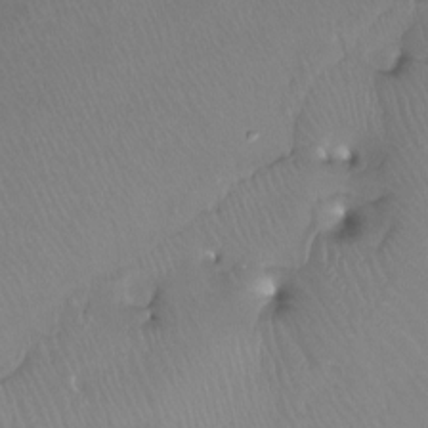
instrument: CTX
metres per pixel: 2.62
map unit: Htu
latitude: -12.3684
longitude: -45.5182
